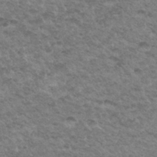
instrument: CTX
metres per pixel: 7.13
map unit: Hto
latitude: 34.1955
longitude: -49.0269
